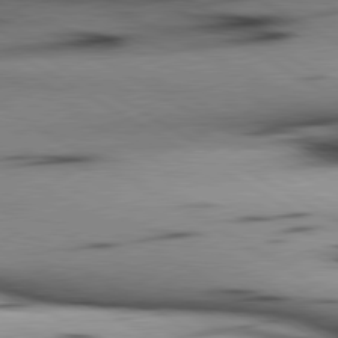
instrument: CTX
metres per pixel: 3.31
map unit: lApd
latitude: 80.3845
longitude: 158.1794
